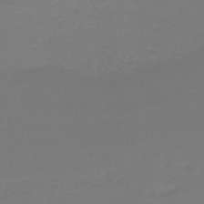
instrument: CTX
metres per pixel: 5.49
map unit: lHb
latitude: -45.2943
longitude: 64.0472
